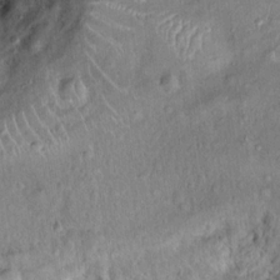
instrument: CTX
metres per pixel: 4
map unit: Ht
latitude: 13.9528
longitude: -40.8191
